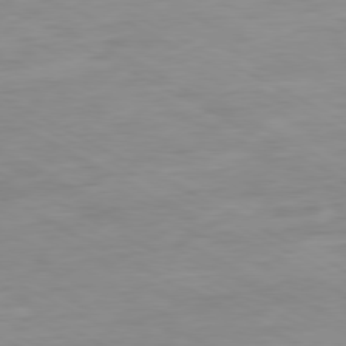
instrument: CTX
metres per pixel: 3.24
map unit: Ap
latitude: -80.2929
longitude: -76.4979
